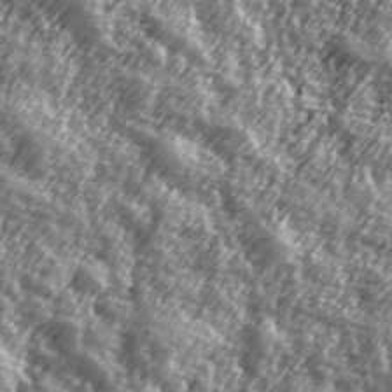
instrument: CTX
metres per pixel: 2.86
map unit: Hve
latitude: 31.9717
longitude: 149.7856
